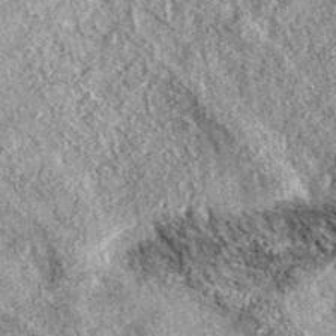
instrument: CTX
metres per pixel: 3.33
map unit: eAb
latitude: 37.4804
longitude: 110.9164
